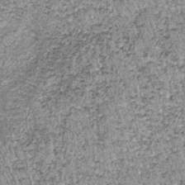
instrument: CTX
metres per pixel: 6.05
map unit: lHb
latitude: -37.2942
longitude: 66.7653
